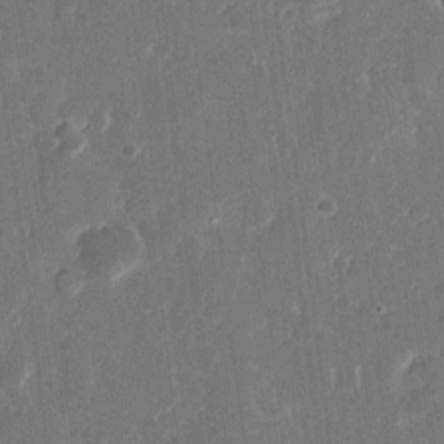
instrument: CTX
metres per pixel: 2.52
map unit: eHh
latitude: 11.6127
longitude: -72.7436
